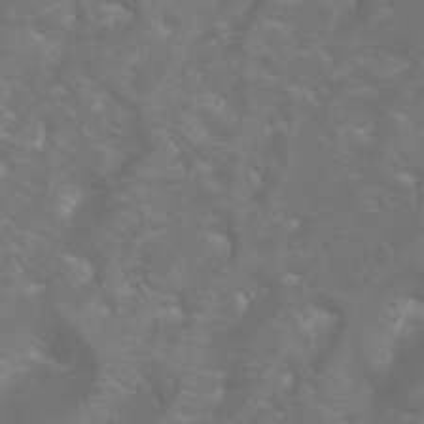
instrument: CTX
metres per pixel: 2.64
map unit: Aa
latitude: -5.6722
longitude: -72.0822
